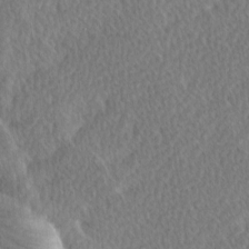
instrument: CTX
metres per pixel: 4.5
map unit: Ave
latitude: 8.8569
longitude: -106.5546
